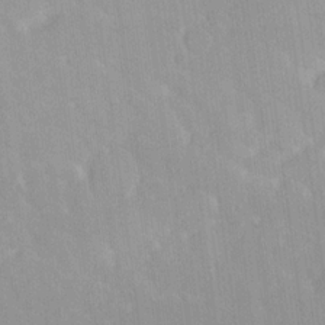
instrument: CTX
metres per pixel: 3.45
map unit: Ave
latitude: 19.7638
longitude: -136.5924
